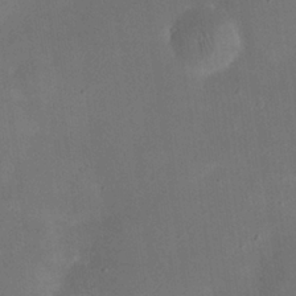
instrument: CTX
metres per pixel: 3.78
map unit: eHh
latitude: 24.8757
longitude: -68.0255
